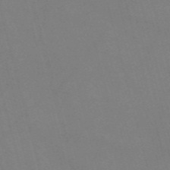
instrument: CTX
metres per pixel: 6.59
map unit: Nve
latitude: -58.8407
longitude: 61.8800
